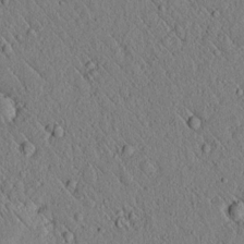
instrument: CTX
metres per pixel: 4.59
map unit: lAvf
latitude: 6.6113
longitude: 159.2375
